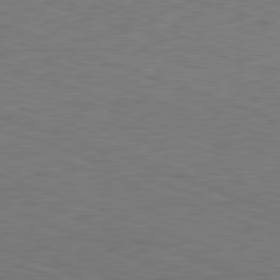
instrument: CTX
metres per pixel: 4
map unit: Hpe
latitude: -82.4629
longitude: 15.8045
